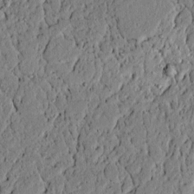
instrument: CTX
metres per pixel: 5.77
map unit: lAvf
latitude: 5.8961
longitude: 167.4265
